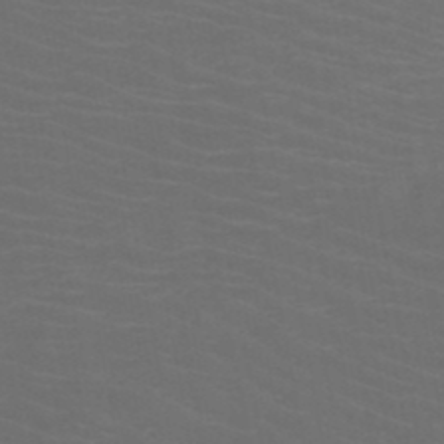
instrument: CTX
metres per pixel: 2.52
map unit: HNb
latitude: -49.5399
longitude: -46.1578
